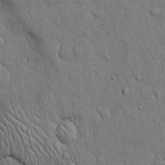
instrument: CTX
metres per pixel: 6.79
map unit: eHh
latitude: 19.5749
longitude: -61.5938
